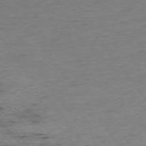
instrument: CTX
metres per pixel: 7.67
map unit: Ap
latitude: -75.8234
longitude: -89.5938
